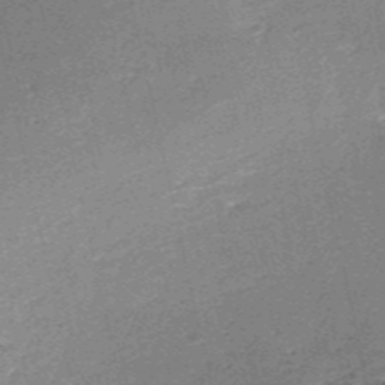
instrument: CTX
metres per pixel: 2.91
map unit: HNb
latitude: -54.1039
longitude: -40.3467
